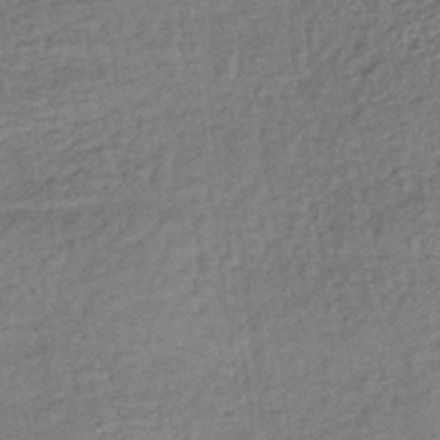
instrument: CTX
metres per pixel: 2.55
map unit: lHb
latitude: -35.8233
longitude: 66.0850
